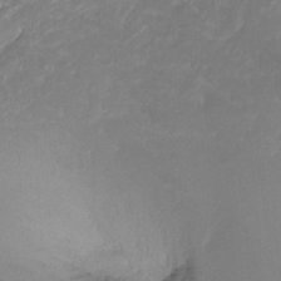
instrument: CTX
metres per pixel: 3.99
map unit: Nhu
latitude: -13.3510
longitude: -69.9339
